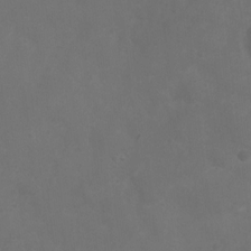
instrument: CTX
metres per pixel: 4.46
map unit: Ht
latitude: 1.8772
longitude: -22.4790
